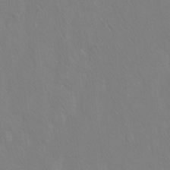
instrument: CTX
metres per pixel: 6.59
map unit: Hto
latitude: -7.3320
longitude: -37.9339
